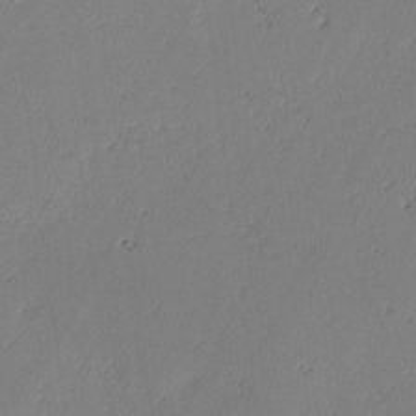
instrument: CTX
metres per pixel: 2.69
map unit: lAvf
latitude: -2.7274
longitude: -108.1577
